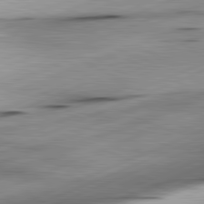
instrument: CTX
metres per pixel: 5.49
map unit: lApd
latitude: 81.8016
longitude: -166.4790
